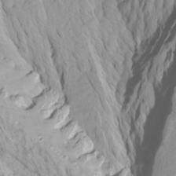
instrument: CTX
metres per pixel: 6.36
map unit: Htu
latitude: -7.0486
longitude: -68.7435
